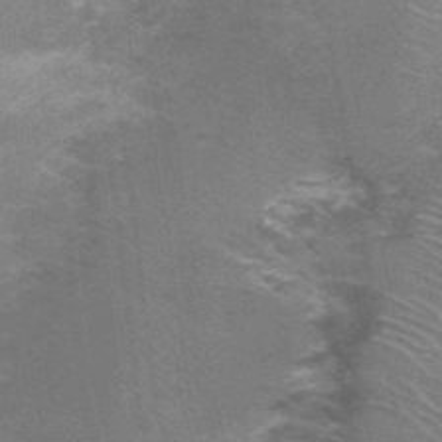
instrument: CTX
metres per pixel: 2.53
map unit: Nhu
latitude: 1.7071
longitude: -17.6882
